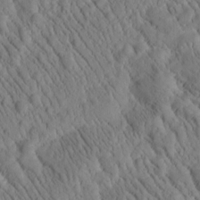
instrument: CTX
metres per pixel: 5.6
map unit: Htu
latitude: -1.4266
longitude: 173.7477
